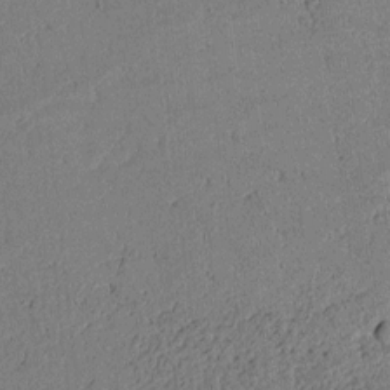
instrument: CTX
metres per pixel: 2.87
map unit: lAvf
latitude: 5.3482
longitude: 168.0283
